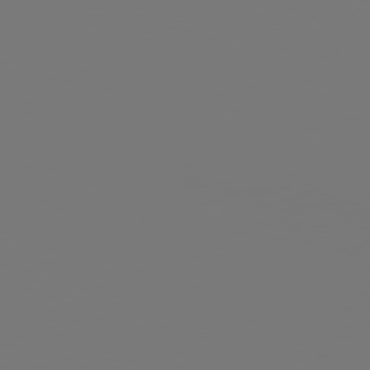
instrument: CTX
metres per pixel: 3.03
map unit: Hpe
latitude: 76.4601
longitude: -136.7435
